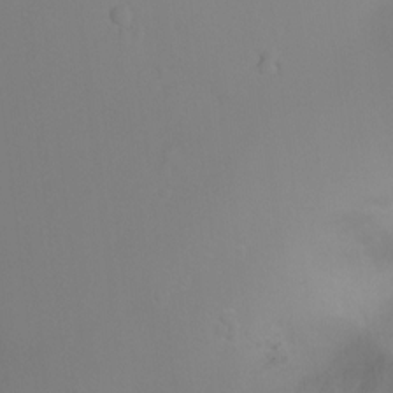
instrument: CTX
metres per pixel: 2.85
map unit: Ht
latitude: -5.5966
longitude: -27.1781
